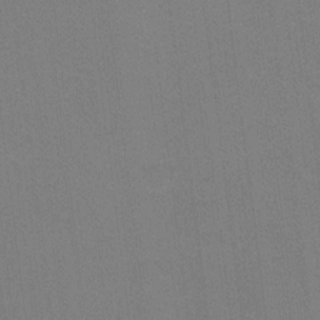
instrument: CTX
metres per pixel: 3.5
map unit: Ht
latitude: -0.8786
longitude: -33.2348
